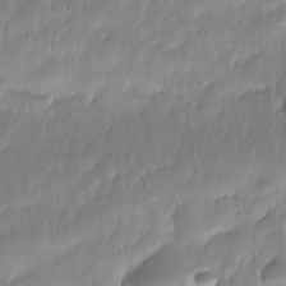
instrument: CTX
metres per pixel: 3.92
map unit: Nhe
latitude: -36.5007
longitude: -179.2726
